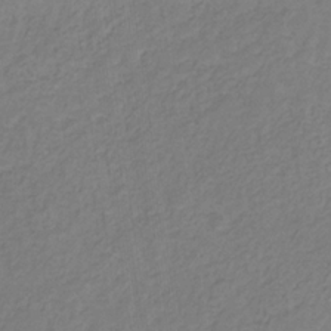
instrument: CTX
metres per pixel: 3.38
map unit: eHb
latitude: -30.0094
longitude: 63.8422
